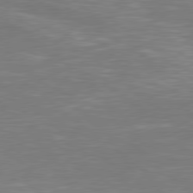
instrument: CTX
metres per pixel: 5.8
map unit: Hpe
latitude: 79.0459
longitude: -125.8394
